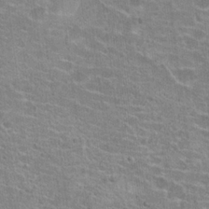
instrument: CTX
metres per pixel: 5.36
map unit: Hto
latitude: 21.0837
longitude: -42.8002
